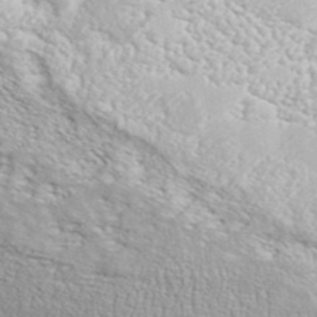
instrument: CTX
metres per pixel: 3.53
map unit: ANa
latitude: 42.5546
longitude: 35.4454
